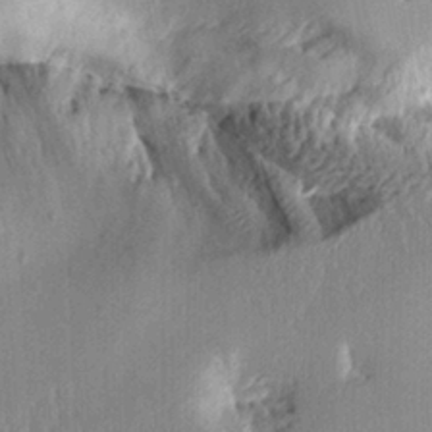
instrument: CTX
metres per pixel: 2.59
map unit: Aa
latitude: 11.3482
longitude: -126.3090
